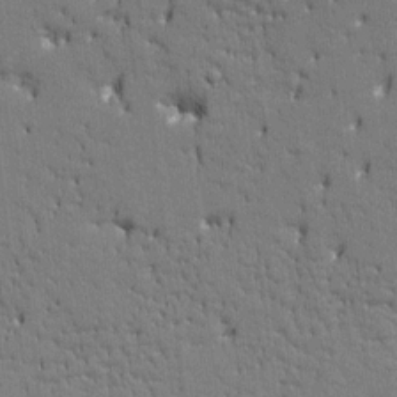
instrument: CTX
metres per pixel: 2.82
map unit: HNhu
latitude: 7.9717
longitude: -4.7246
